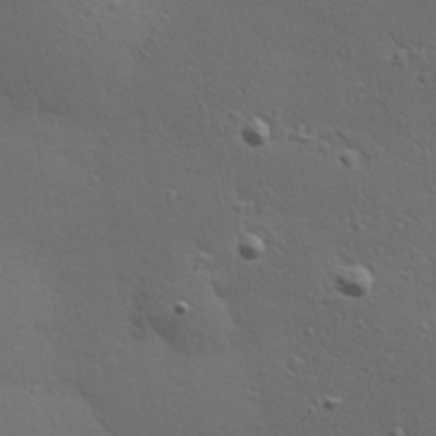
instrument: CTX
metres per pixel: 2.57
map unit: Hve
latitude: 24.7057
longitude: -97.9339
